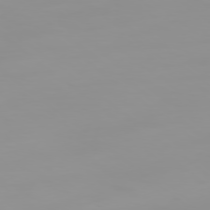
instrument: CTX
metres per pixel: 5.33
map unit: Ap
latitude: -78.6896
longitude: -95.7261
